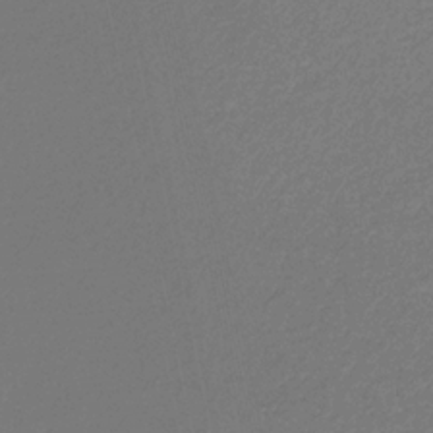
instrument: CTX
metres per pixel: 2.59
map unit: eHb
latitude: -30.5007
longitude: 66.6329
